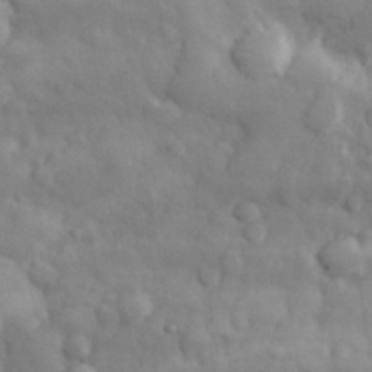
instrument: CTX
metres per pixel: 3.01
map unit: eHh
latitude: 32.4223
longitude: -70.6490
